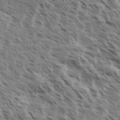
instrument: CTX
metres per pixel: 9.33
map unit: eHh
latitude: 35.1970
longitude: -139.0458
